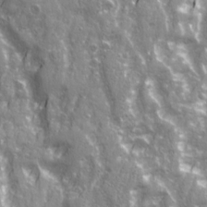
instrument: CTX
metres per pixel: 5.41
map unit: Ave
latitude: 21.0837
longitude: -133.0081
